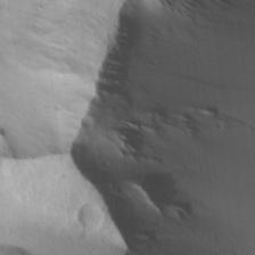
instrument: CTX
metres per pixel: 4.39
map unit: Aa
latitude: 15.5183
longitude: -140.9702
